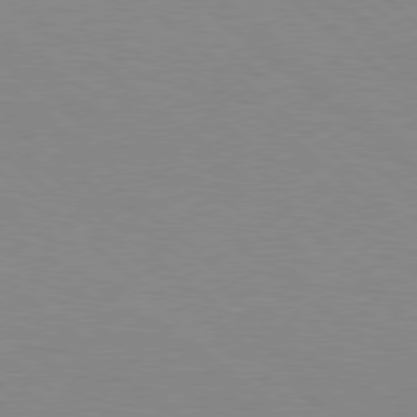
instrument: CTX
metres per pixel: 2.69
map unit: Hpe
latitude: 78.1956
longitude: -151.0647
